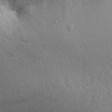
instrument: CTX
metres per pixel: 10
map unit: Aa
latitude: 29.6883
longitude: -146.2334
